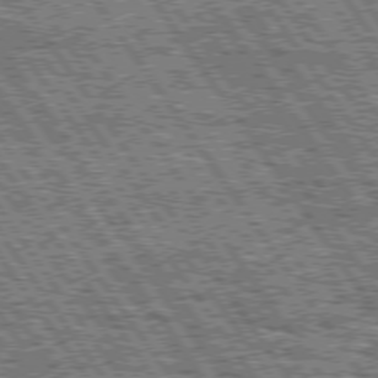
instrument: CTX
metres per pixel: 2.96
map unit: Hpe
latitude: 75.0270
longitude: -153.6694
